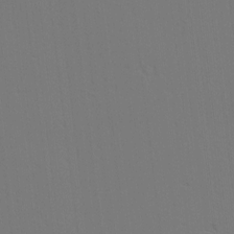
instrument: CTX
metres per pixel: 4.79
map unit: Hve
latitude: 3.2348
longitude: -125.6316
